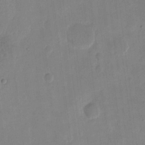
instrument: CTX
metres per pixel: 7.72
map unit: eHh
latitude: 10.4412
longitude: -68.7813
